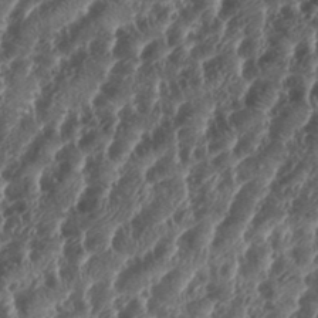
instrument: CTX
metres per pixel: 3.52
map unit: Aa
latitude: 34.8191
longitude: -135.8583
